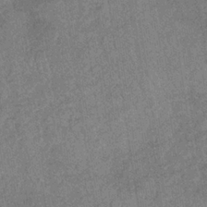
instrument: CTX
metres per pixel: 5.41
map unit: lHb
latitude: -35.3132
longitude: 68.4440
